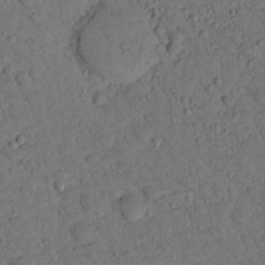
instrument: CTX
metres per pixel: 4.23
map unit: lHvf
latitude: 13.7261
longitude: 178.4629
